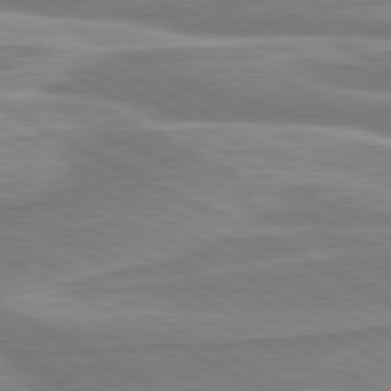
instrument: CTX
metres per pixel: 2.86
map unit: lApd
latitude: 80.6301
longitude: -174.1011
